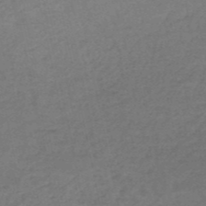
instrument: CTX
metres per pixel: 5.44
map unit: HNb
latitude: -53.0108
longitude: -51.3103
